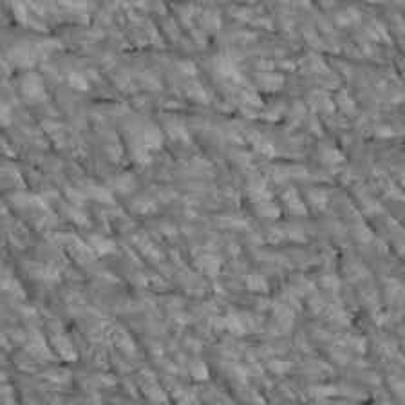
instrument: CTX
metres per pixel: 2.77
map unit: Htu
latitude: 1.2159
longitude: 145.4454
